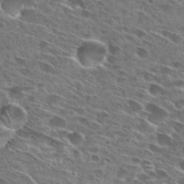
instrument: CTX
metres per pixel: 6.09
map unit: Hto
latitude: 27.8206
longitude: -43.5371
